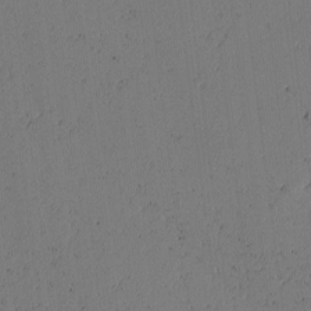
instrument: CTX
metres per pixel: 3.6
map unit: lAvf
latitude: -2.1038
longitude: -106.9703
